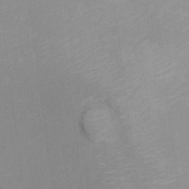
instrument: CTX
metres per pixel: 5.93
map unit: Hto
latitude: 15.0459
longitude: -41.5371
